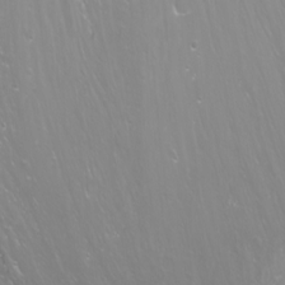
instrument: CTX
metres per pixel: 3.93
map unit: Nhu
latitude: -11.8422
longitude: -63.3482
